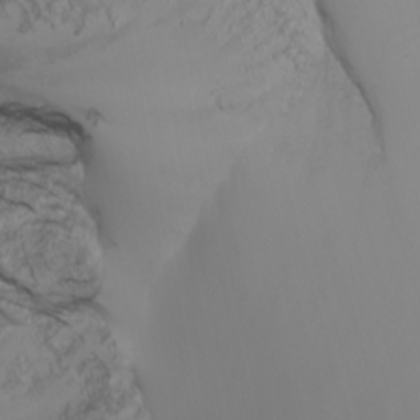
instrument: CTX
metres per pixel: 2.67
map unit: Nhu
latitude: -7.1998
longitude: -80.5546
